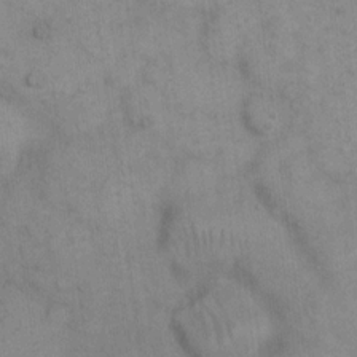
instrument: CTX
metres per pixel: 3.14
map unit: eHh
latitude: 15.2915
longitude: -66.9702
